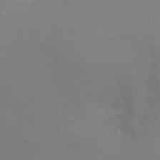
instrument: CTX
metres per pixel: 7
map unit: Ht
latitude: -8.5763
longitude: -28.4034
